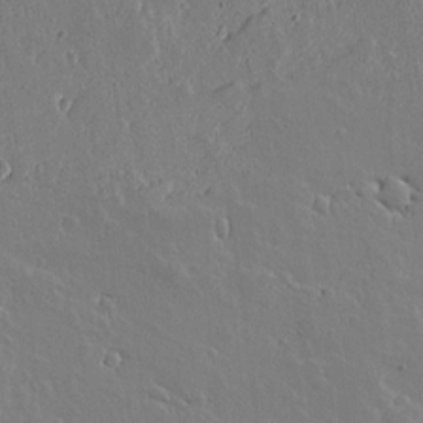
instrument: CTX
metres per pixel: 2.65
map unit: lAvf
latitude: 15.3104
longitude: -126.2145
